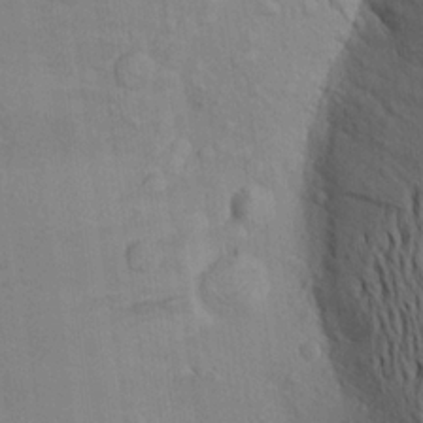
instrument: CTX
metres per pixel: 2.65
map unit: Aa
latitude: 19.2348
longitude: -149.1592
